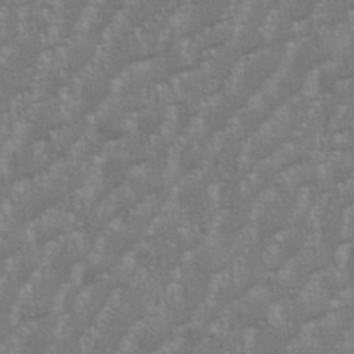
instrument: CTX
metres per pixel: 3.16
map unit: eHh
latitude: 34.7246
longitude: -132.5546
